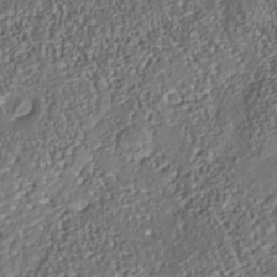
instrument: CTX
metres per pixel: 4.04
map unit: Nhu
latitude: -37.6910
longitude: -80.5924
